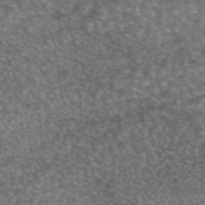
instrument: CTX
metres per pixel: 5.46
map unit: eAb
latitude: 45.0458
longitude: 108.8408
